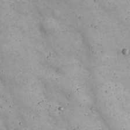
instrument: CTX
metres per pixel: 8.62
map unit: Nhu
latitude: 22.3278
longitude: -66.8191
